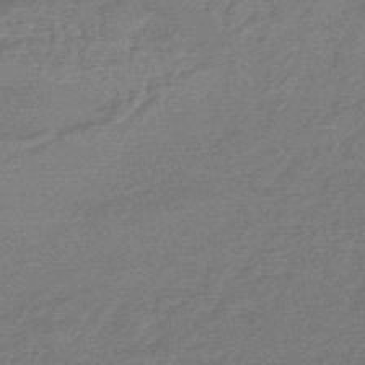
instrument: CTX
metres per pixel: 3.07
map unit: HNhu
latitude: -46.6140
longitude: 89.5777
